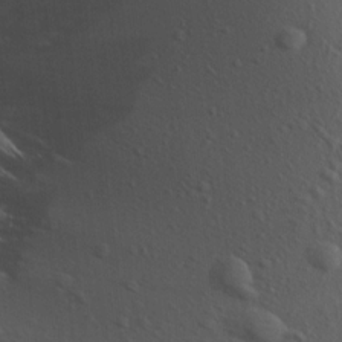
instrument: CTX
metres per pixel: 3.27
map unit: Aa
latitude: 14.7058
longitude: -143.1781
